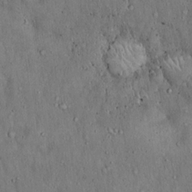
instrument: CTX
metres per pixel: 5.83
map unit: Hto
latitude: 15.9151
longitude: -60.3656
